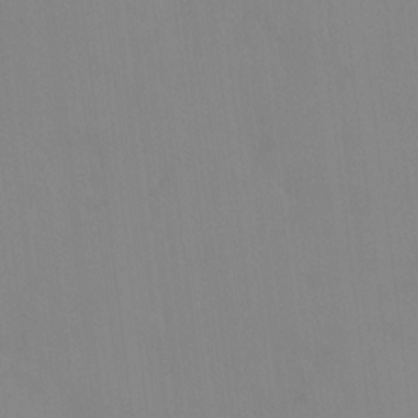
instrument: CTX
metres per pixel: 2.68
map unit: HNhu
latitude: 6.8002
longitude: 1.9179
